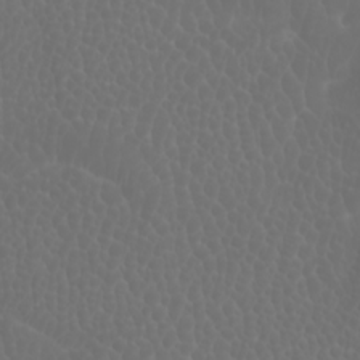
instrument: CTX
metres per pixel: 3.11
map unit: Htu
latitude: -1.0865
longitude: -76.4034
